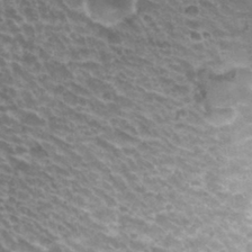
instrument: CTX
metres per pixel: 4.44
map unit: Hto
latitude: 31.3482
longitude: -42.4601
